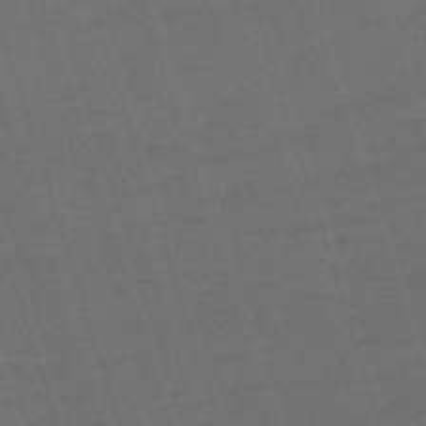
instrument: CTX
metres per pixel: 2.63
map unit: HNb
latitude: -55.8800
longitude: -44.9891
